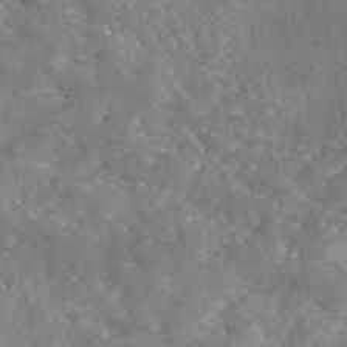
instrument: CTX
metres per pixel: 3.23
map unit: eAb
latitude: 45.6316
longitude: 128.8408
